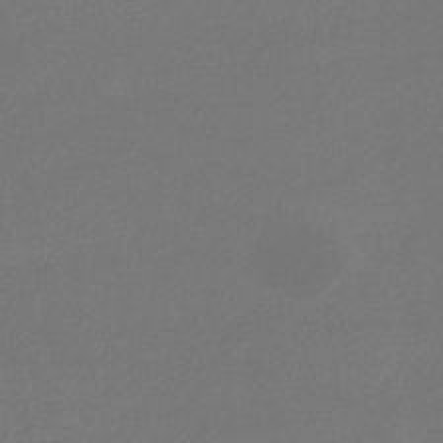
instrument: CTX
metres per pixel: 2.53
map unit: eHb
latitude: -32.9731
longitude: 69.8611
